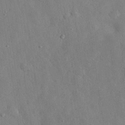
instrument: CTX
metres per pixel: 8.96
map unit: eHh
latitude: 30.0444
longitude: -76.2711
